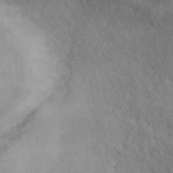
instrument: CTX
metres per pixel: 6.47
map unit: ANa
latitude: 39.9717
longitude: 18.5763
